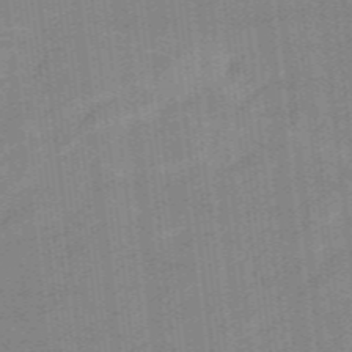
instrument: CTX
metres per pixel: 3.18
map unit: eHb
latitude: -44.2551
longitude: 87.6344
